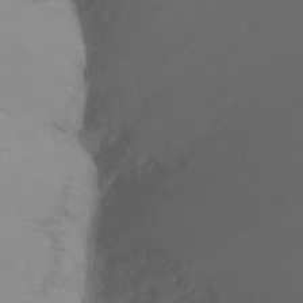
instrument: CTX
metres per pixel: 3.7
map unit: Ht
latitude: -9.3132
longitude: -46.1011
